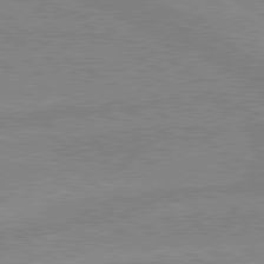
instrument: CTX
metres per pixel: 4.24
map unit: lApd
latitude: 80.0444
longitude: -175.2537
